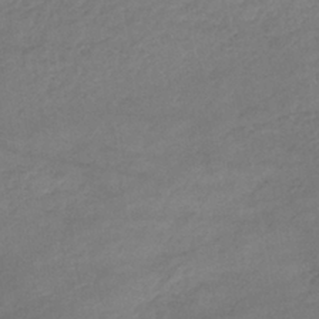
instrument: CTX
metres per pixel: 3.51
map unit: lHb
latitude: -37.8611
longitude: 68.4629
